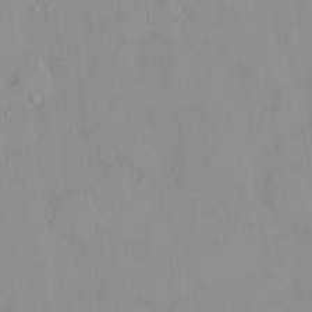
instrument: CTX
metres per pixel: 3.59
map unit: HNhu
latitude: 3.0836
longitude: 6.8975
